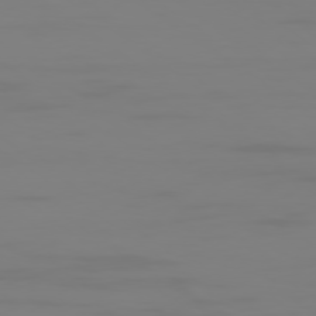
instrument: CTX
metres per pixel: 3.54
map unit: Ap
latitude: -78.7274
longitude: -79.1026
